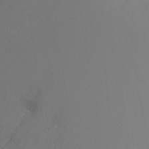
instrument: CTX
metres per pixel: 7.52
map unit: Nhu
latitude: -16.8219
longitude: -48.3656
